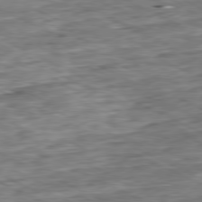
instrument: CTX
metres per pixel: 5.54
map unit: Ap
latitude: -80.6708
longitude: -91.3482
